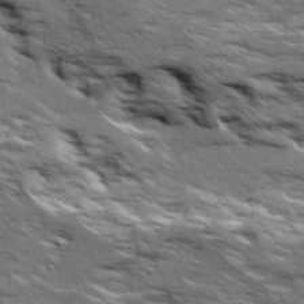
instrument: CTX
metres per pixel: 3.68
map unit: Ave
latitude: 19.3859
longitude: -134.9513
